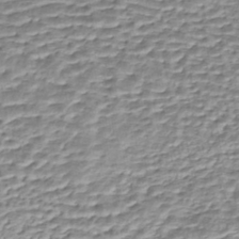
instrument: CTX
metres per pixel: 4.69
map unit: eHh
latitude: -43.7099
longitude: 120.1605
